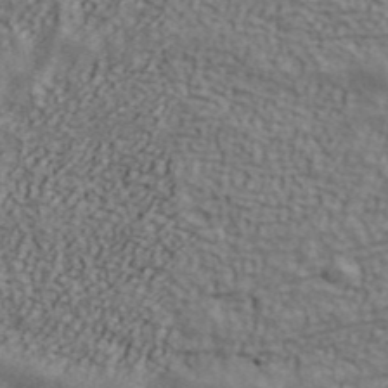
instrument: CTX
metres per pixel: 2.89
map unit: ANa
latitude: 43.1592
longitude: 48.0094
